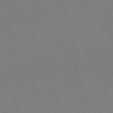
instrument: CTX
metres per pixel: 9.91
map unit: eHb
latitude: -50.5007
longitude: 70.9731
